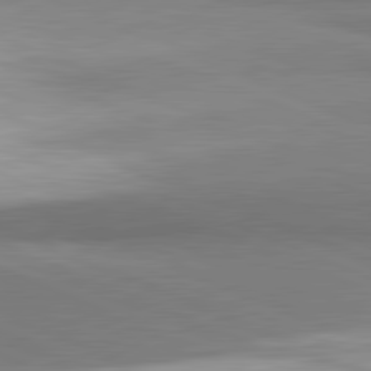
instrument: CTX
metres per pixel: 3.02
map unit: lApd
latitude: 81.6505
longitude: 165.2376
